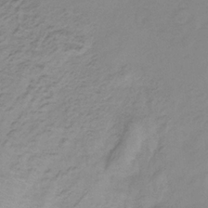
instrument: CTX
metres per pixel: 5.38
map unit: HNb
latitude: -33.3510
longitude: 60.7841
